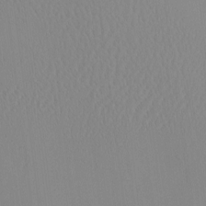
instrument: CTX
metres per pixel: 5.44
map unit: eHh
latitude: -4.4440
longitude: 14.8786
